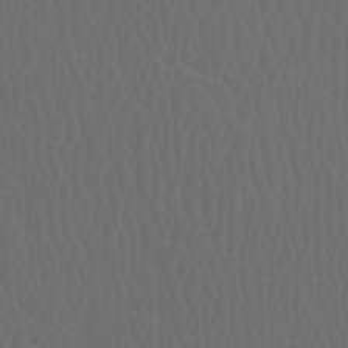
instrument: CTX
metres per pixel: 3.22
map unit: Htu
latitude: -1.0676
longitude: -76.7057
